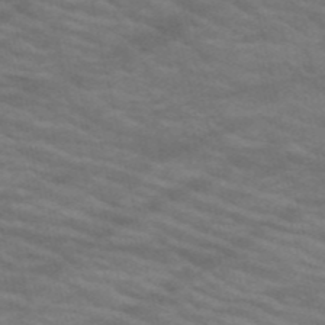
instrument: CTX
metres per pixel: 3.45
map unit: HNb
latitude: -53.6344
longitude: -44.9325
